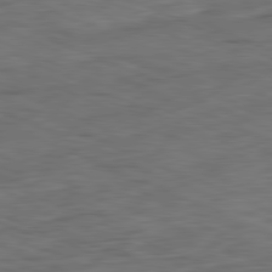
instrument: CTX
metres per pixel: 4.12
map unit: Ap
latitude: -81.6911
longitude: -71.6316
